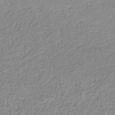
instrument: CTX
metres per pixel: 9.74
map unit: HNhu
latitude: -46.3873
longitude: 30.1983
